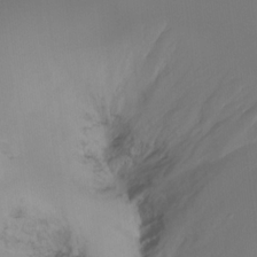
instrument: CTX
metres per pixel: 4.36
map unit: Hto
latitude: -7.7288
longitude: -47.4994
